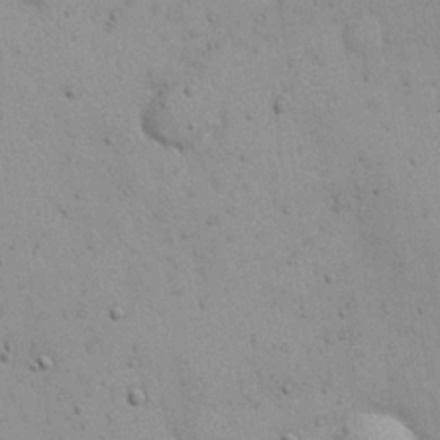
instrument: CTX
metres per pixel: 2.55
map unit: Nhu
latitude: 23.2915
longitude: -72.1767
